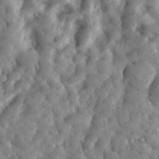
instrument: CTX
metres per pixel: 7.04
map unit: eHh
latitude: 34.0822
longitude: -68.8002
